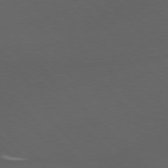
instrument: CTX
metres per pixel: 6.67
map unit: Hpe
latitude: 77.1781
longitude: -125.8772
